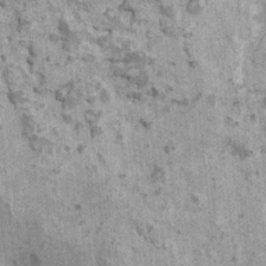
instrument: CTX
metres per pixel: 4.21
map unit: HNhu
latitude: 3.4048
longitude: 4.9352
